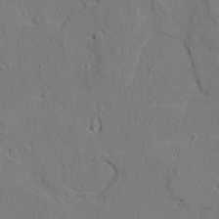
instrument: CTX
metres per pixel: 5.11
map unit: lAvf
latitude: 27.7261
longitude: -109.2537
